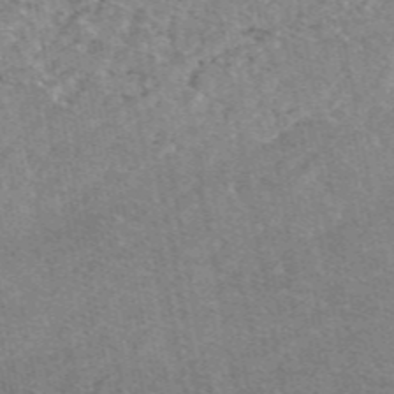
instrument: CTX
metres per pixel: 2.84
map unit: eAb
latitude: 48.1200
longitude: 112.9731
